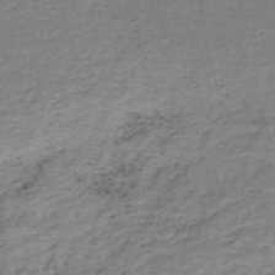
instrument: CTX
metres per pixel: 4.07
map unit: HNb
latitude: -51.6533
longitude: -53.4805
